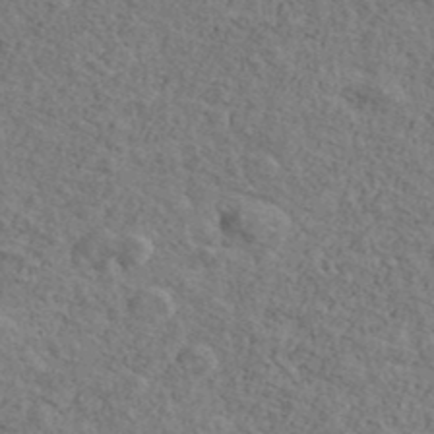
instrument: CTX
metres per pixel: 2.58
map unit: Ave
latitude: 41.8205
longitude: -109.9150
